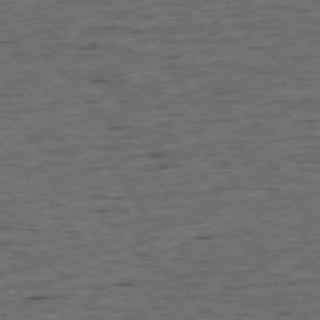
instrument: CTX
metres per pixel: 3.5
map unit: Ap
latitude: -75.6155
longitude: -90.8380
